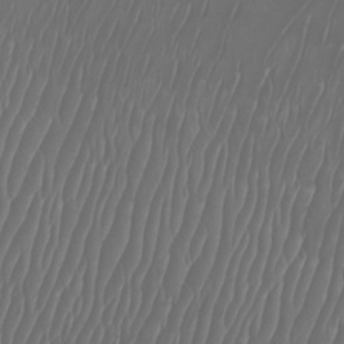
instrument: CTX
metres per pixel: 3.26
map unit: Htu
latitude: -6.9730
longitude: -70.8758
